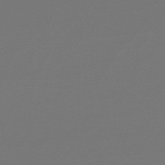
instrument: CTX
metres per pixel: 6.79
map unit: lHb
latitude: -47.1242
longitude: 66.1039
